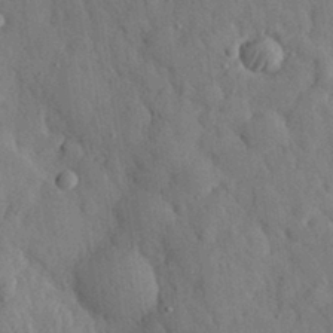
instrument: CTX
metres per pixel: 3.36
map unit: eHh
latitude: 29.6316
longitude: -77.3481
